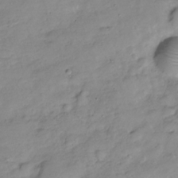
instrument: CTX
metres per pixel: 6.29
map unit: Hve
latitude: -28.9920
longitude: 94.5195
